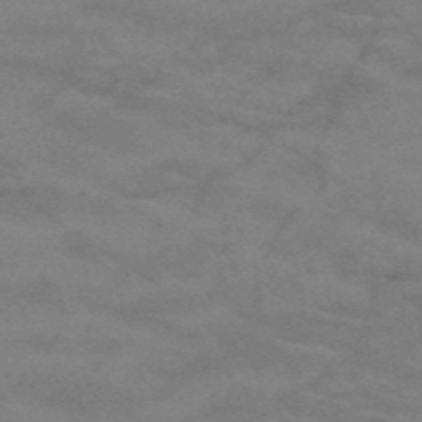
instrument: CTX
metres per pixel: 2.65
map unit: HNb
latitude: -53.2187
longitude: -45.8394
